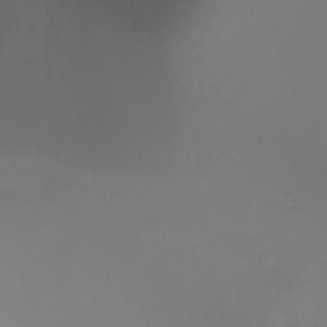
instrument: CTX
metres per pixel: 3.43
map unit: Nhu
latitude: -4.6329
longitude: -77.1592
